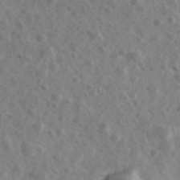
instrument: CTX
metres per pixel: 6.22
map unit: Ave
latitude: 38.7813
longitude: -106.8191
